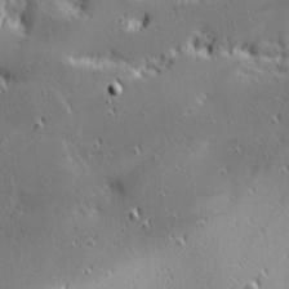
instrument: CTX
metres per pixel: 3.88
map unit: Hve
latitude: 25.6504
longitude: -92.7624
